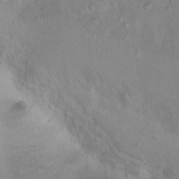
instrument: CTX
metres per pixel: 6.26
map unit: Nhu
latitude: 14.4412
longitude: -28.8191
